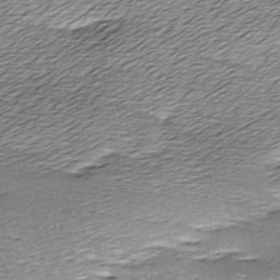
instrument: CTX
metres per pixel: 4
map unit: Ave
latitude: -7.7288
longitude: -123.4048
